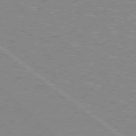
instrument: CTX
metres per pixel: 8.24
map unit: Hpe
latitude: 78.3656
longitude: -164.1767
